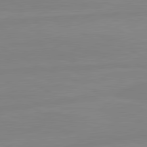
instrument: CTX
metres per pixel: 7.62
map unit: lApd
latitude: 81.0269
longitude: -177.9717
